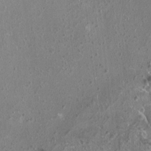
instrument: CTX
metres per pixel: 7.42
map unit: HNhu
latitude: 0.3089
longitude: 1.3132
